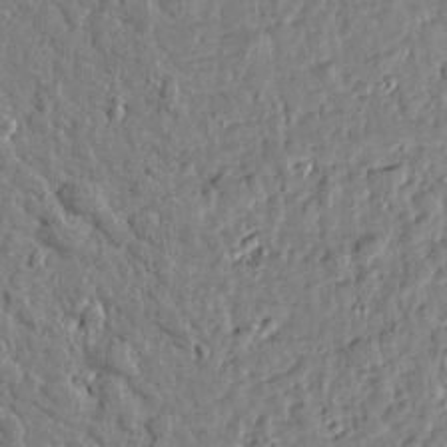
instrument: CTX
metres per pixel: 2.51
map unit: Htu
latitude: 0.9702
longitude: -178.7624
